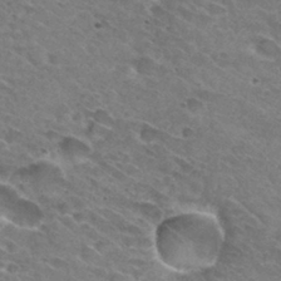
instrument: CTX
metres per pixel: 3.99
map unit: Hto
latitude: 31.1970
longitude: -45.7638
